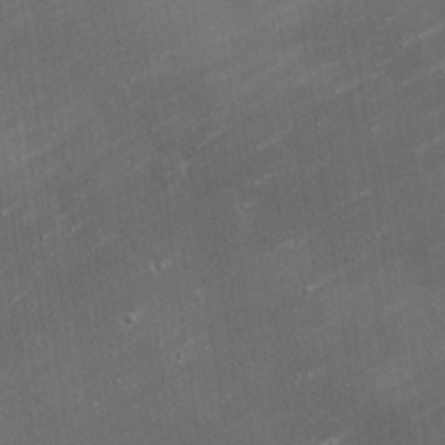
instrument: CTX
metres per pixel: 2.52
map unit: eHh
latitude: 25.3103
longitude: -89.5749
